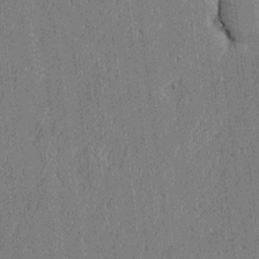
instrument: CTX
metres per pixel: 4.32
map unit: Htu
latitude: -6.4062
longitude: 176.2551
